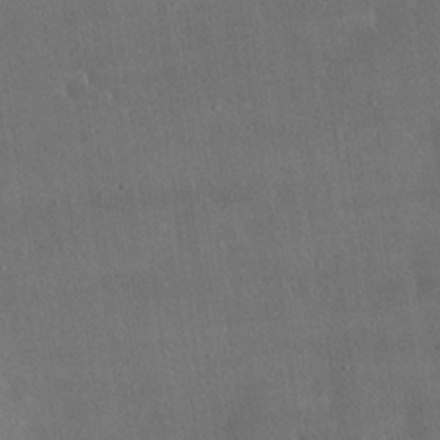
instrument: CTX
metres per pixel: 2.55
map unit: lHvf
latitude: 31.8584
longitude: -92.7813
